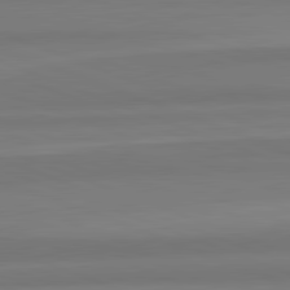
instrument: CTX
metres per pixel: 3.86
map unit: lApd
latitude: 82.4601
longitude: 176.8030
